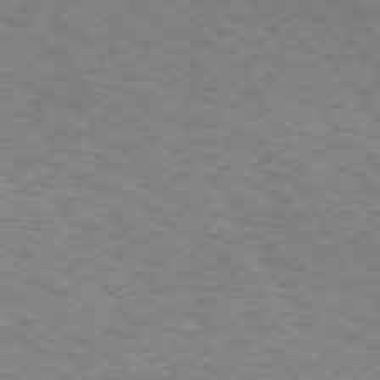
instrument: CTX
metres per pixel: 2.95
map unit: Hpe
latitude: 72.9703
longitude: -129.1403
